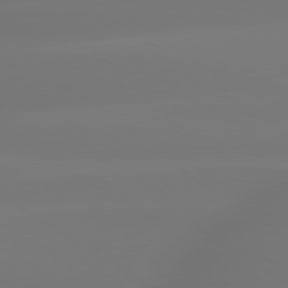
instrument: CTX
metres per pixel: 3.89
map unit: lApd
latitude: 79.6883
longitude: -137.2726
